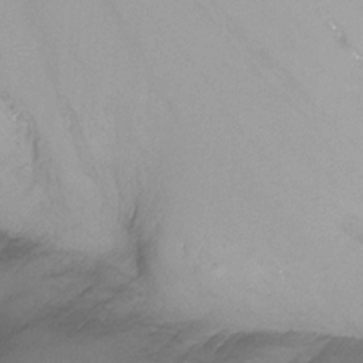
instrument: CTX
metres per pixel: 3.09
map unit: Nhu
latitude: -13.5588
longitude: -69.8961
